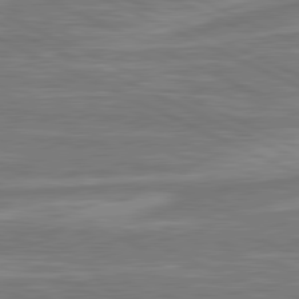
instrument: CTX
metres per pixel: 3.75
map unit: lApd
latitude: 81.0836
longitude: -175.4426
